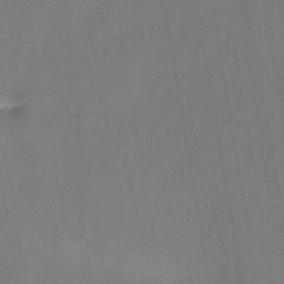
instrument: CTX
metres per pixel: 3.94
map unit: HNb
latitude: -45.2754
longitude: -39.6505
